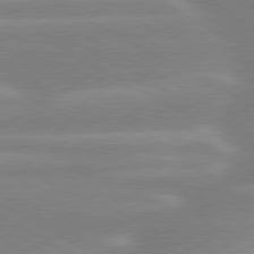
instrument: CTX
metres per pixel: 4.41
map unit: lApd
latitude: 80.1011
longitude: -134.4790
